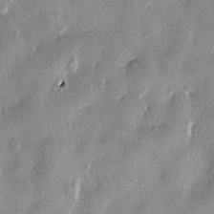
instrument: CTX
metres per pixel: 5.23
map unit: HNhu
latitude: 0.8758
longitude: -4.7813
